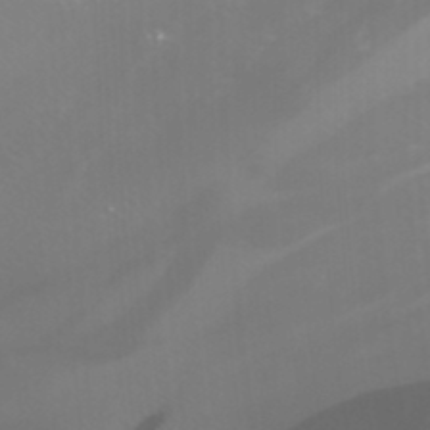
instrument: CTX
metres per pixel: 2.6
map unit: Htu
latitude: -6.2172
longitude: -72.9325
